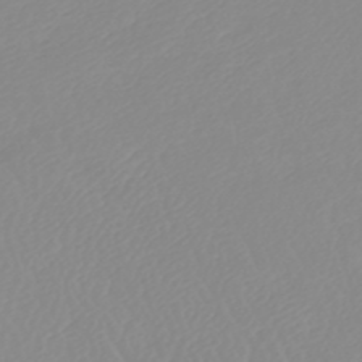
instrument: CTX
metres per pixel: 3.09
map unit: lHb
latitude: -45.2754
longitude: 79.3509
